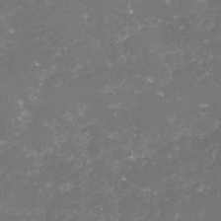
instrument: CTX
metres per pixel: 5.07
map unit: lHvf
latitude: -15.7478
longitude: -98.0822
